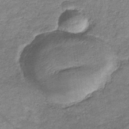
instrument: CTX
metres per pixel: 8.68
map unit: eHb
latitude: -37.7666
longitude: 77.5966
